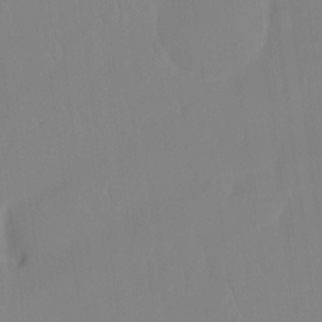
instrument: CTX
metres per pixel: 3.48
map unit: Ht
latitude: -14.4251
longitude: -51.6693
